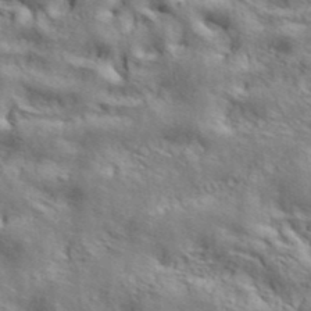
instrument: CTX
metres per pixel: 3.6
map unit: ANa
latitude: 39.4426
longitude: 28.5952
